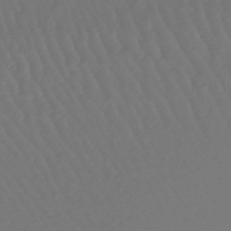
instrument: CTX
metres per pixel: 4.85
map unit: lHb
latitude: -43.8989
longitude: 78.1416
